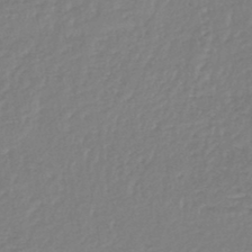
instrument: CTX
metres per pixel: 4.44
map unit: lHb
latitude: -45.2376
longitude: 60.1795
